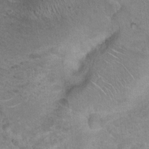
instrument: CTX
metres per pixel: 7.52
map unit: Nhu
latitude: 18.5168
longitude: -31.4049
